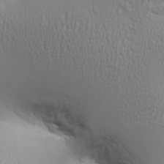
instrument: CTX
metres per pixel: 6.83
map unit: Aa
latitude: 9.3293
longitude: -130.3657
